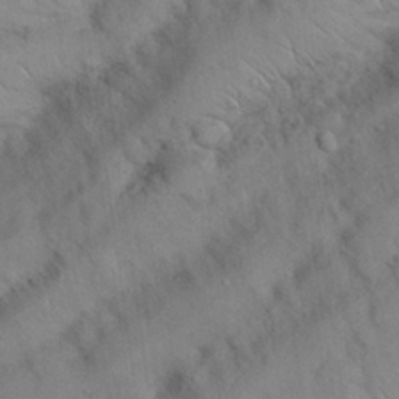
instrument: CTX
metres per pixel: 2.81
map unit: Nhu
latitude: 26.5546
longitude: -69.4427
